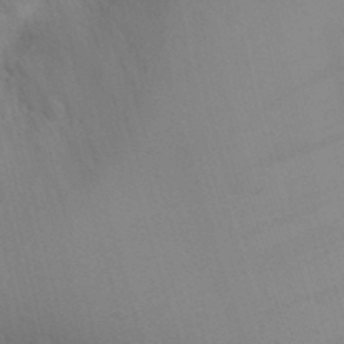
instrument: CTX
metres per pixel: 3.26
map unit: Nhu
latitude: 22.4223
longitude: -73.5183
